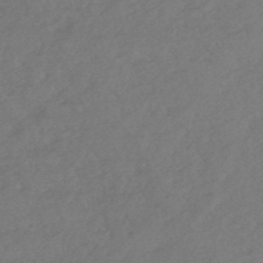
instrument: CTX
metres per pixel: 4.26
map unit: HNhu
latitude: -48.4629
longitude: 97.7478
